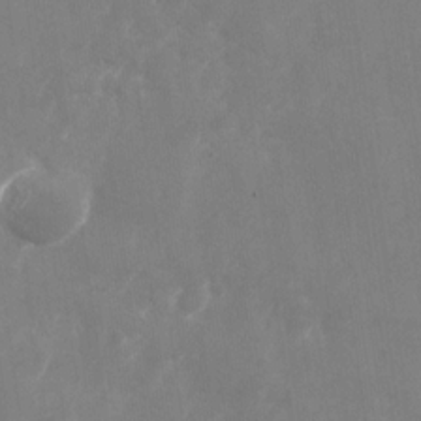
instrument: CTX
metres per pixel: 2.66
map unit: Nhu
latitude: -28.5574
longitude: -75.5938
